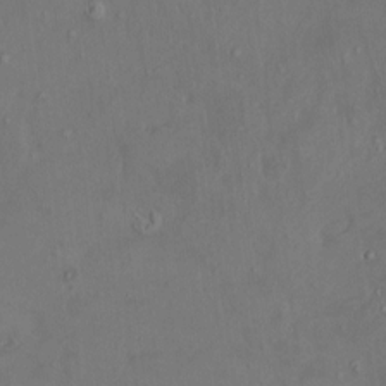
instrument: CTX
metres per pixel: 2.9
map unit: HNhu
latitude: 5.3104
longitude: 13.2187
